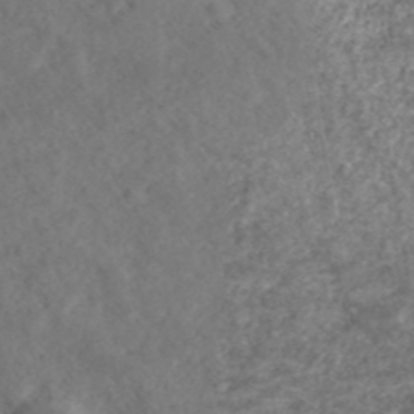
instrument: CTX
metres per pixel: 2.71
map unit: ANa
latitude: 42.1578
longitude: 27.0864
